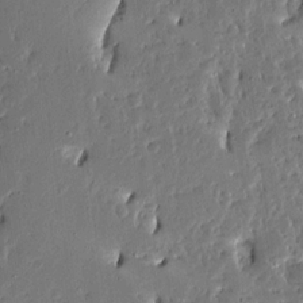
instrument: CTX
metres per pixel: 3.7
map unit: Ave
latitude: 13.6883
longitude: -137.9339
